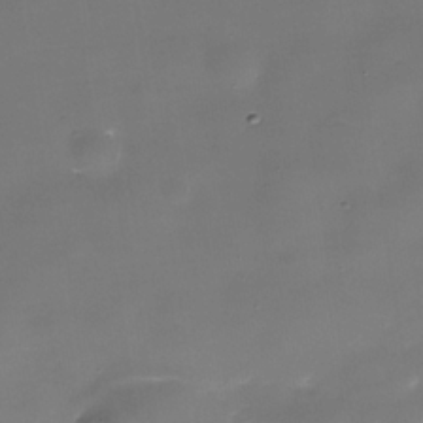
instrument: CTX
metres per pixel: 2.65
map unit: Nhe
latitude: -35.8044
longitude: -90.6113
